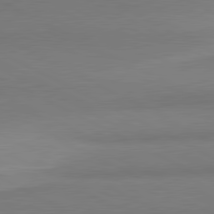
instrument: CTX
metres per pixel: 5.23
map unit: lApd
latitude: 80.9136
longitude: 167.7289
